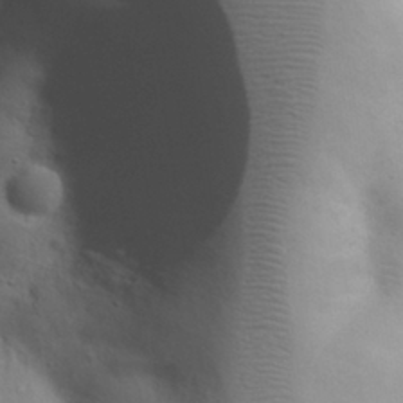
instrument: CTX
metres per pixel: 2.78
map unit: eHh
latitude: 30.6302
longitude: -69.1025
